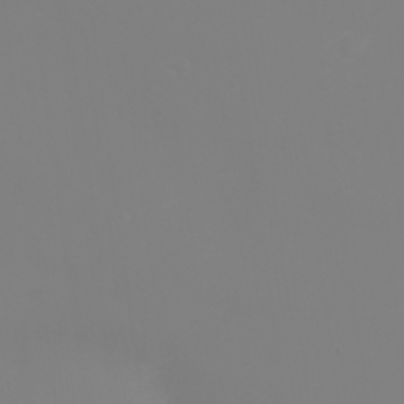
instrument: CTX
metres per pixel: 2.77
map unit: eHh
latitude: -2.3117
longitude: -75.8583
